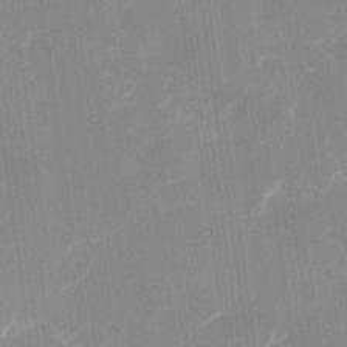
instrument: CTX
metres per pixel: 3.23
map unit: Nhu
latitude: -30.0661
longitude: -71.2537
